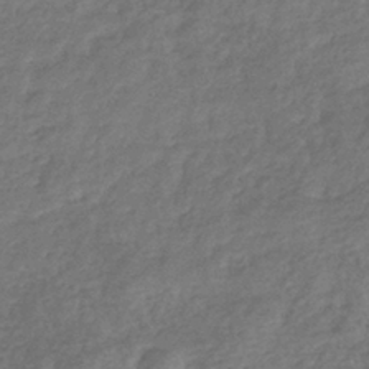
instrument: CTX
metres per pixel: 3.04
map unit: eHb
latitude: -37.6532
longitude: 80.4251
